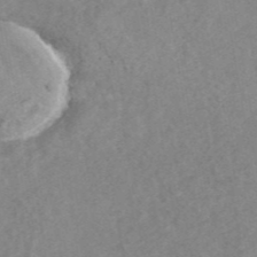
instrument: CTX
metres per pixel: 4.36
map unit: ANa
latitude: 43.5560
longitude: 25.5588
